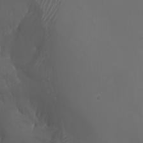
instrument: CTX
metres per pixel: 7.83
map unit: Nhu
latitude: -7.5588
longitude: -81.2348
